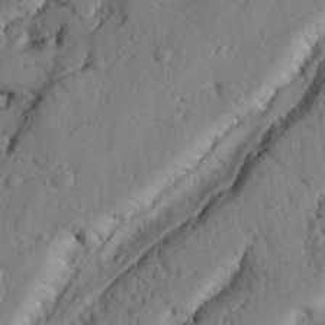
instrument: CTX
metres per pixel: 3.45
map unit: Nhu
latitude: 21.3860
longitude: -76.0633
